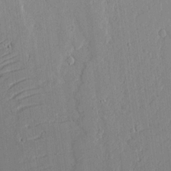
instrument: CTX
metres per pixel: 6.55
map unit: Aa
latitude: 18.9702
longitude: -126.7435
